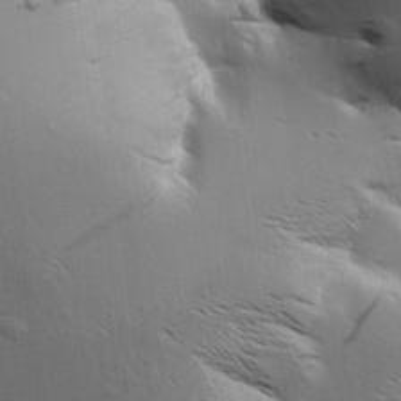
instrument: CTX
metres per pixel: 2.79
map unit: Aa
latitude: 9.5938
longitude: -142.0255
